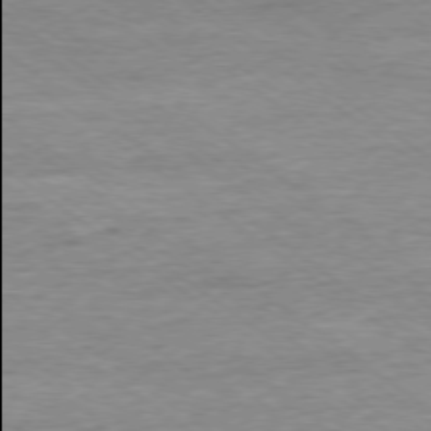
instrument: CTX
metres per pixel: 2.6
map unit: Ap
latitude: -77.8800
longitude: -81.9906
